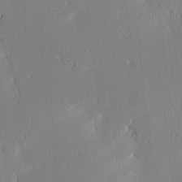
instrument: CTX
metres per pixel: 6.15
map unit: Ave
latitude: 3.1970
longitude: -113.5749
